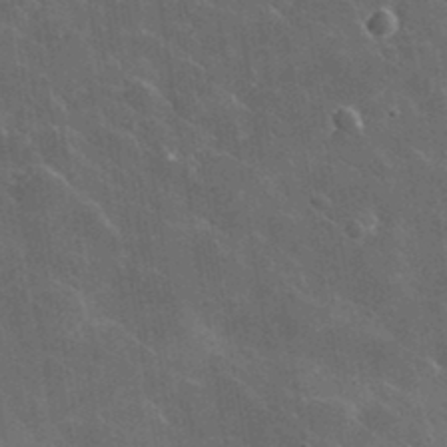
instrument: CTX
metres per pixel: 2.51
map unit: lHvf
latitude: 35.9906
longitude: -92.1200
